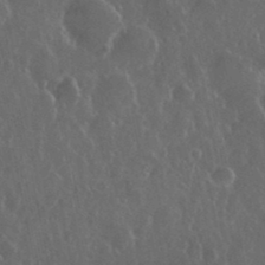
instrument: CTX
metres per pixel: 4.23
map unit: eHh
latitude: 35.0647
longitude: -59.2537
